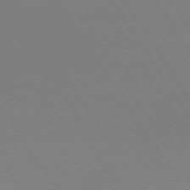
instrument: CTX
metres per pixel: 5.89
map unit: Ap
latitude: -73.4076
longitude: -72.2712
